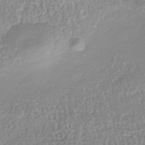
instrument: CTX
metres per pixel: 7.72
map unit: Nhu
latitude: -40.5951
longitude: -84.8191
